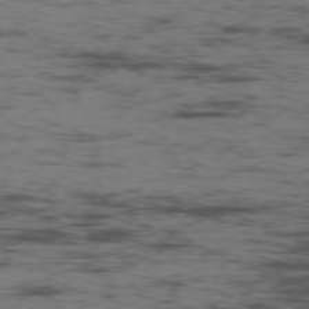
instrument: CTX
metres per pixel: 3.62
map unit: Ap
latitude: -76.9353
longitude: -82.0255
